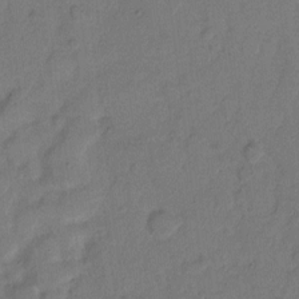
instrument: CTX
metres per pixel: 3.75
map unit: Hto
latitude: 7.4237
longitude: -61.7827
